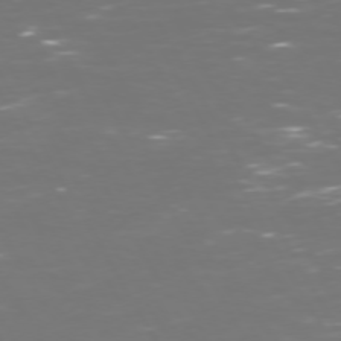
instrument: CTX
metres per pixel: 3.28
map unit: Hpe
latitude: 72.5168
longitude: -125.8961
